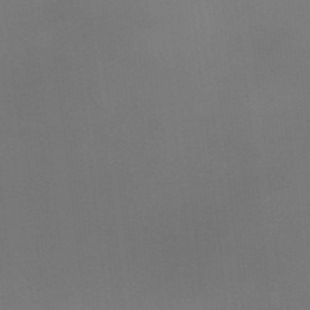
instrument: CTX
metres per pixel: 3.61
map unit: eHb
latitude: -35.4454
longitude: 79.9367
